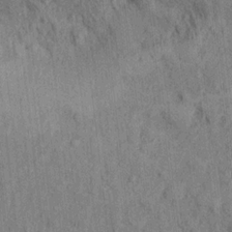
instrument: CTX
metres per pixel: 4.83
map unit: Hto
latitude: 13.8017
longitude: -34.1200
